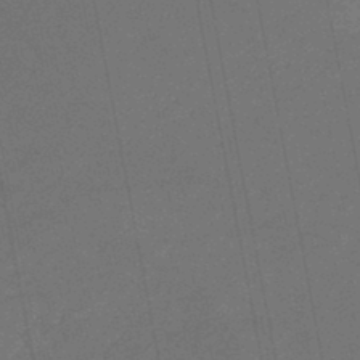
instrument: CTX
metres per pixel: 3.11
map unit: lHb
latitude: -43.9745
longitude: 74.9731
